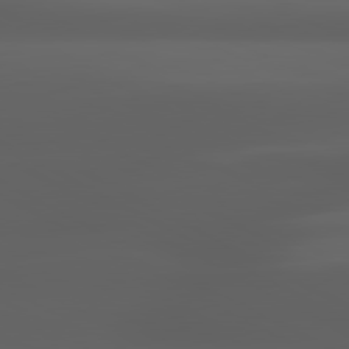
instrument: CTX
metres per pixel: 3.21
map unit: lApd
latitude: 80.5357
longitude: -140.1199
